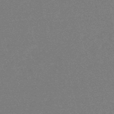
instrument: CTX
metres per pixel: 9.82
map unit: lHb
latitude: -48.5385
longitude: 82.4440
